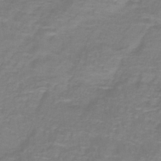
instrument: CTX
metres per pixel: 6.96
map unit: lHb
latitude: -41.7666
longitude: 56.4629
